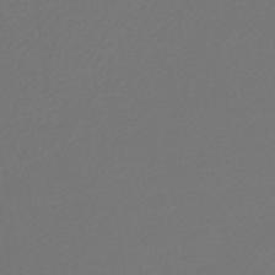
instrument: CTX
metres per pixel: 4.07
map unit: HNb
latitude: -45.8611
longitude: 57.0108
